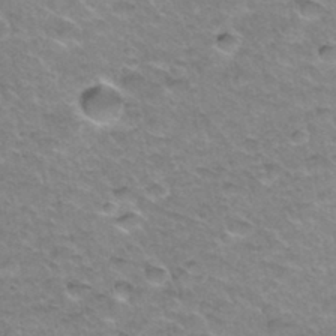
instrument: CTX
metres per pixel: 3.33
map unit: Hto
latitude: 34.7435
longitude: -48.8947
